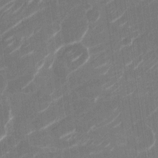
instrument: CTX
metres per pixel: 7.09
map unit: Nhu
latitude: -29.6722
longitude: -71.3481
